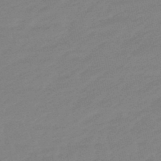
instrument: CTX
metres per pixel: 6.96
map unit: eHb
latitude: -48.3496
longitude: 86.1228
